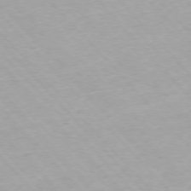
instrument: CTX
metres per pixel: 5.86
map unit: Ap
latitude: -76.3306
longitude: -89.7072
